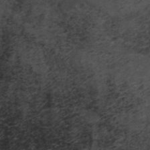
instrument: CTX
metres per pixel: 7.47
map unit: ANa
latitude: 41.3292
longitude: 53.1998
